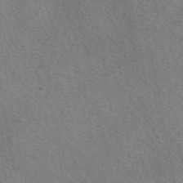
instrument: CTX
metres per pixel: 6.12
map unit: eAb
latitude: 49.7450
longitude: 110.3306
